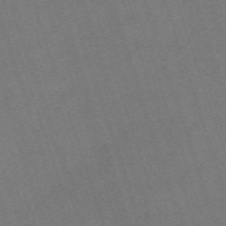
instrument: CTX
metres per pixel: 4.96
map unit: eHh
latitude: -63.5021
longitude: 50.1228
